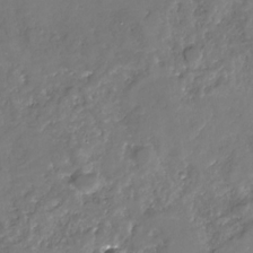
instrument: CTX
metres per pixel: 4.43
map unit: Nhe
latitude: -32.4440
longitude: -88.4601
